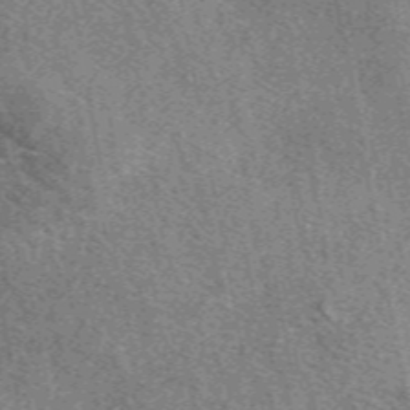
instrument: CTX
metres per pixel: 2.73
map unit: eAb
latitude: 49.7261
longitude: 115.2376
